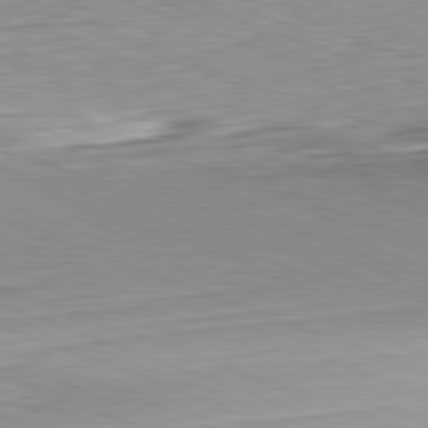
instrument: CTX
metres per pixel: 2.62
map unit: Hpe
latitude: -82.4440
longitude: 12.5952
